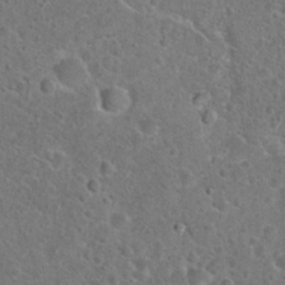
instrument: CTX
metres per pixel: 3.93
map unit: Hto
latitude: 23.7261
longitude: -48.1956
